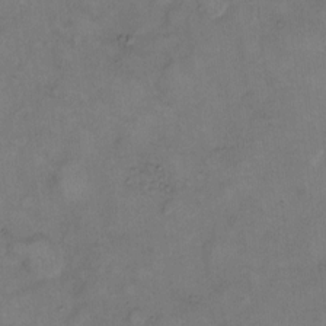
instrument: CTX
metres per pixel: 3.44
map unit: eHh
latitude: 8.0633
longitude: -62.6491
